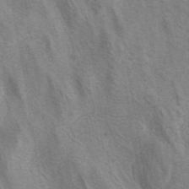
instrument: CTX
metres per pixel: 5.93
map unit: eAb
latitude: 40.7435
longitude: 106.8408
